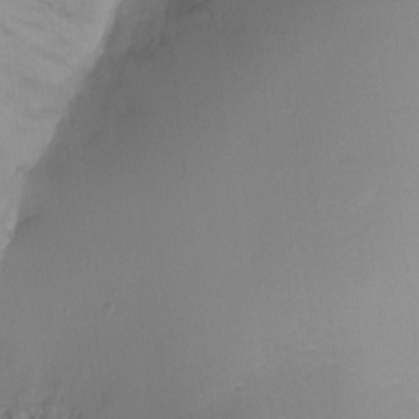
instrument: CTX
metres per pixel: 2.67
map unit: Ht
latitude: -10.6708
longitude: -28.5923
